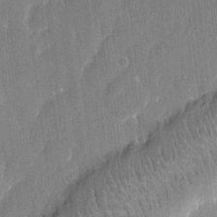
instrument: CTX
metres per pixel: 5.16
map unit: eHh
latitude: 14.4979
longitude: -70.6490
